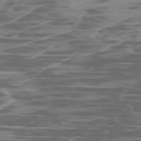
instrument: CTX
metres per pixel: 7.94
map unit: Ap
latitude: -76.2550
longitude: -69.5938
